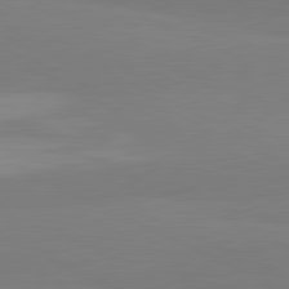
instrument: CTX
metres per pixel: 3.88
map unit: lApd
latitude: 81.6694
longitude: 179.4076
